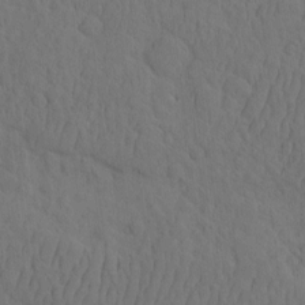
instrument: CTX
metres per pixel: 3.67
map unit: eHh
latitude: -2.5006
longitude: 17.8045
